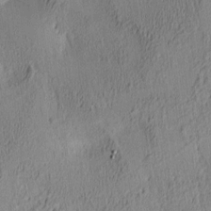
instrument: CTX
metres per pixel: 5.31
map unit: lAa
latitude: 4.6679
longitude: -115.8394
